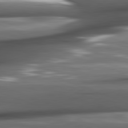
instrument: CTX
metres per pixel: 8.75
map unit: lApd
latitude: 81.9528
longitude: -144.6679
